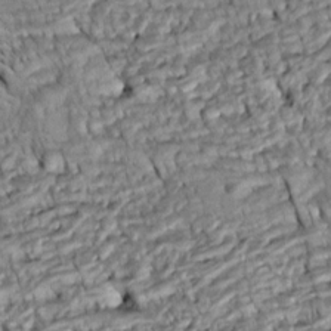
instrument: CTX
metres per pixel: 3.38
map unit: Htu
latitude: -5.5588
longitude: 153.5966
